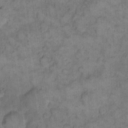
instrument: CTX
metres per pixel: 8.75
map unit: eHh
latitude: 13.1970
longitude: -65.0269
